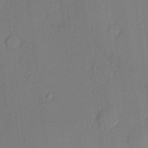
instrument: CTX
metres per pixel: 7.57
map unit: lHvf
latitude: 21.1214
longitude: 141.2376
